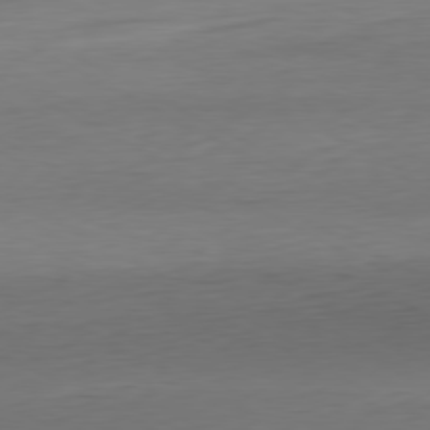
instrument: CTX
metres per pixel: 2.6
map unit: Hpe
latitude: -80.6708
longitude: 19.1431
